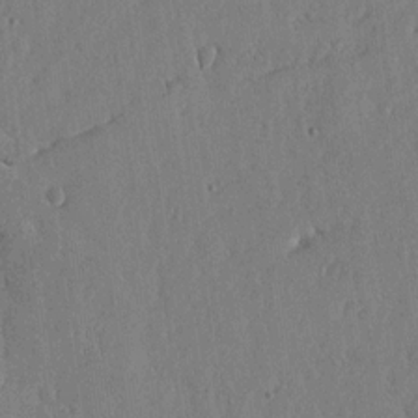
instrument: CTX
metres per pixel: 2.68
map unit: lHvf
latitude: 19.1025
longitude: -115.7638
